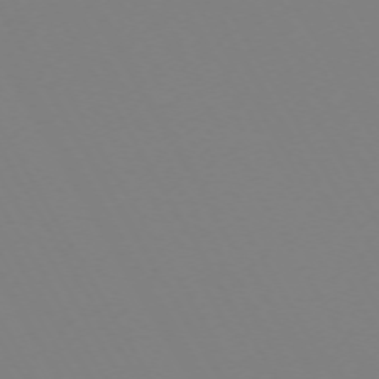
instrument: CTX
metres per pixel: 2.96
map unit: Hpe
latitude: -72.6707
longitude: 10.6330
